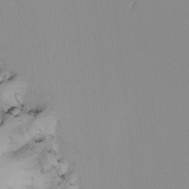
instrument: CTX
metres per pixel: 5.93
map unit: Nhu
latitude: -5.4832
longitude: -92.0633
